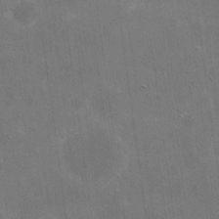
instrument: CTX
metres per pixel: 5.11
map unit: eHh
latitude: 20.5924
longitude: -66.5545
